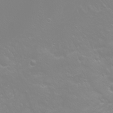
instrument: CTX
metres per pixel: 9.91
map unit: Htu
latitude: -0.7464
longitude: -75.2726
